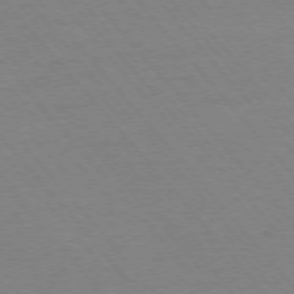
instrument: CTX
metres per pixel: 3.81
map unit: Ap
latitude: -76.1417
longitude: -86.9136
